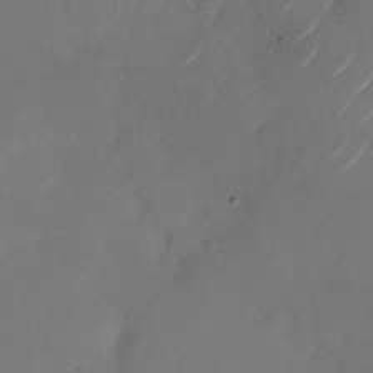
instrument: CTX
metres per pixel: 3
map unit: Nhu
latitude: -28.6330
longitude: -70.7435
